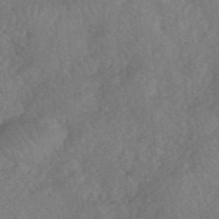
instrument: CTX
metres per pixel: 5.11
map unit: eHh
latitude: 39.7638
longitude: -55.9717
